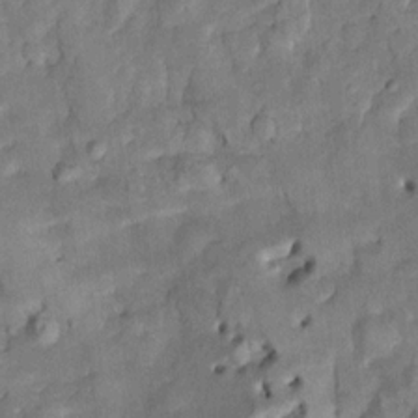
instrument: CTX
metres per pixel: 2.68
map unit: Htu
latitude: -5.8044
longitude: 155.0108
